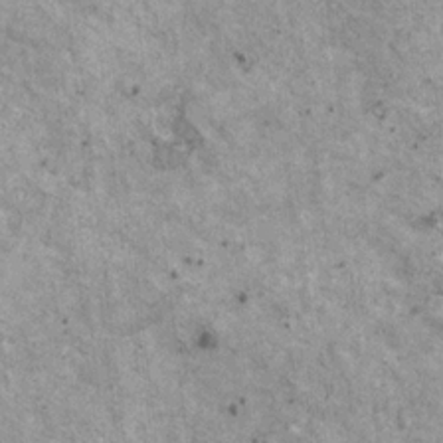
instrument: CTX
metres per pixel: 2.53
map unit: HNhu
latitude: 2.7246
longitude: 4.6140
